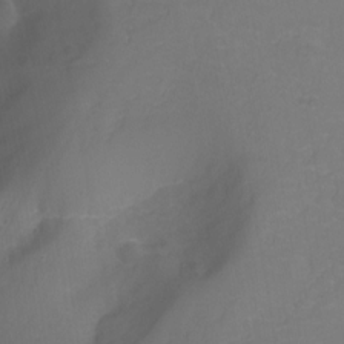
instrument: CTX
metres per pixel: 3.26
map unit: Nhu
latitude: -13.7478
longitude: -71.6316
